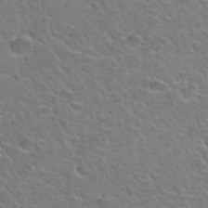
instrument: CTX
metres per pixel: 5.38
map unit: Hto
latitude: 34.2711
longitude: -50.1766
